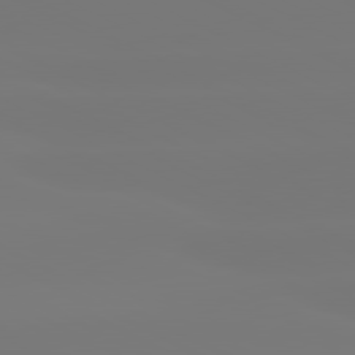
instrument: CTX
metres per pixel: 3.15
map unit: lApd
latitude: 80.9703
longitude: -148.0255
